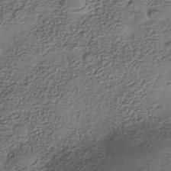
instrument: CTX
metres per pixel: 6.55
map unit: Nhe
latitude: -37.9556
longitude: -117.0836
